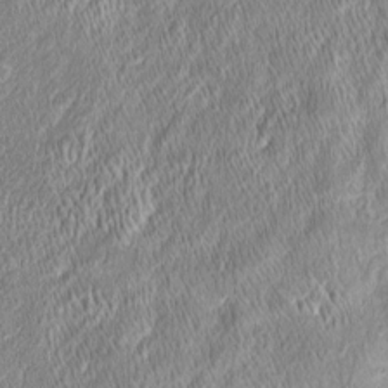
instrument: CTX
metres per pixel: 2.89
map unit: Htu
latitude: -6.0283
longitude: 159.2565
